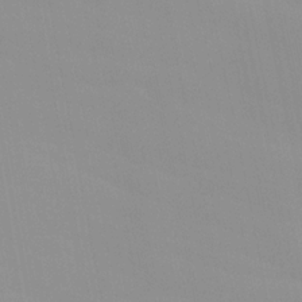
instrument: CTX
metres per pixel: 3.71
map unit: Ave
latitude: 0.4412
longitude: -112.5168
